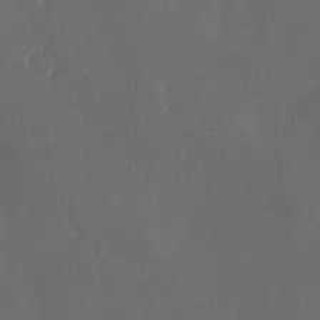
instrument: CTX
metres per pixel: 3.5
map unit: eHh
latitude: -4.6518
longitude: 19.5021
